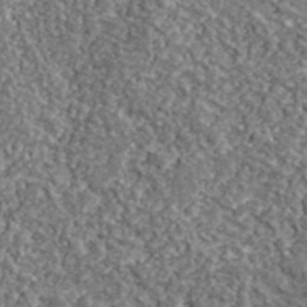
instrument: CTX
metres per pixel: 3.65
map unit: lHvf
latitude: 38.7624
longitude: -87.9339
